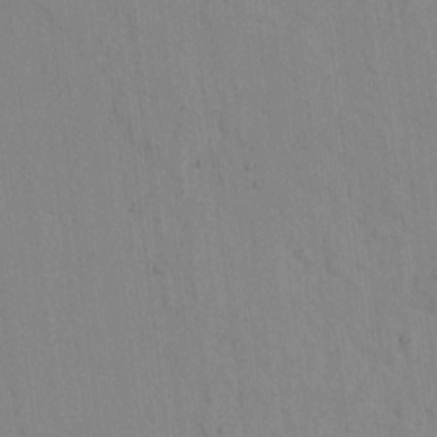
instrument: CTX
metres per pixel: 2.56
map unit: lAvf
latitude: 7.6127
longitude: 168.9730
